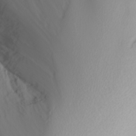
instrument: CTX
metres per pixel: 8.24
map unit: Nhu
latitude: -6.3117
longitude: -89.4994
